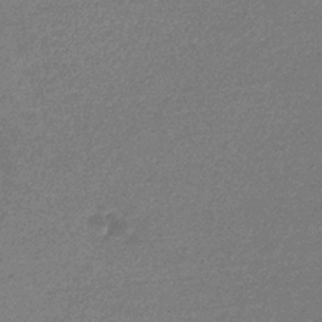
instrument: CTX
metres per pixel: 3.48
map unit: eHb
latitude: -32.4629
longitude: 69.3509
